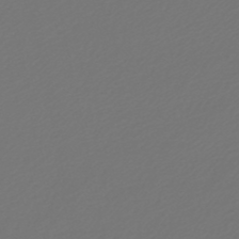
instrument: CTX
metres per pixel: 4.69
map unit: lHb
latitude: -46.8408
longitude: 59.6721
